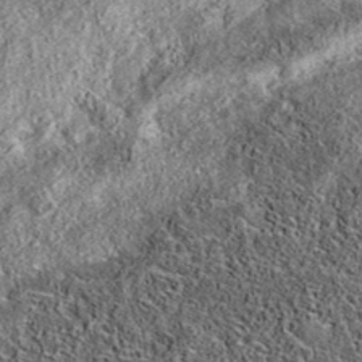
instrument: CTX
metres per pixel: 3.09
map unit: eAb
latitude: 36.4601
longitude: 108.7652
